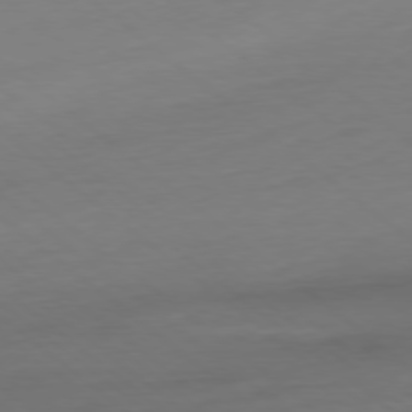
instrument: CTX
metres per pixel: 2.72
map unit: Ap
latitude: -78.4629
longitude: -76.5923
